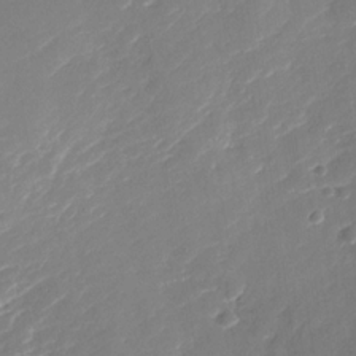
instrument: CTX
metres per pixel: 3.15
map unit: Nhu
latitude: -30.4440
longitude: -72.3657
